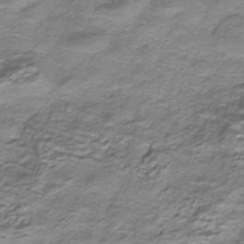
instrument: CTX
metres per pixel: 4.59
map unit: HNhu
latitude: -40.8975
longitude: 109.2376
